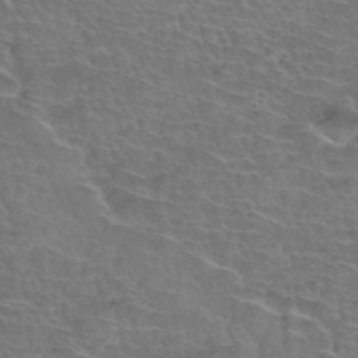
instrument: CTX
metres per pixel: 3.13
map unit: Hto
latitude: 35.6694
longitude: -44.4979
